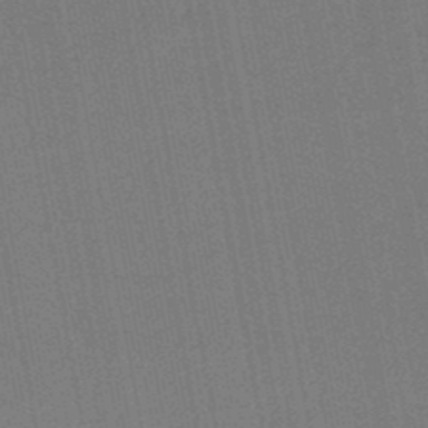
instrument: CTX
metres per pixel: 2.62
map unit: eHb
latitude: -48.1039
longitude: 88.8975
